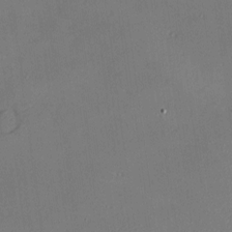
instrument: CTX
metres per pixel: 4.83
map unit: Nhu
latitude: 0.3467
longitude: -77.0836
